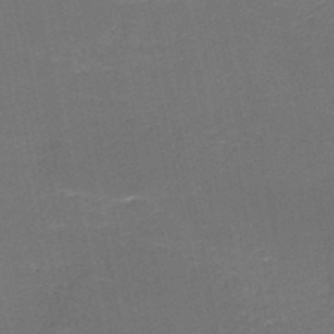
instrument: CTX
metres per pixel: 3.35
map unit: HNb
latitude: -50.5385
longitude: -48.5168
